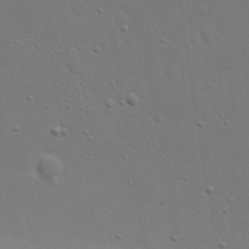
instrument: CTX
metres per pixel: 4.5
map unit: eHh
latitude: 19.3481
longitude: -72.9514
